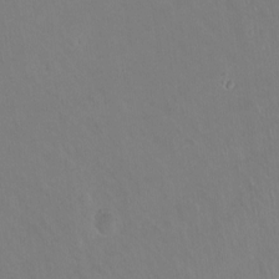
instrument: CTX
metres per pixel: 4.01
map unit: Hto
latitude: -13.4643
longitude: -41.6504
